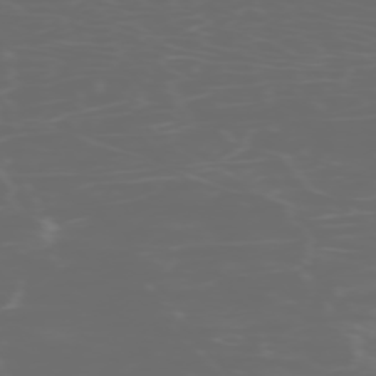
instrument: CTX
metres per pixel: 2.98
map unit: Hpe
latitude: -73.3132
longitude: 5.7099
